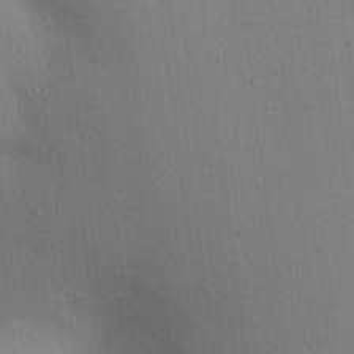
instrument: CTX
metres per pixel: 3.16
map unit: lAvf
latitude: 7.7072
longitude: 169.0108
